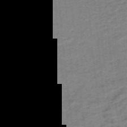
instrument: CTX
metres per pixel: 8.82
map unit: lHb
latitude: -40.8030
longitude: 53.8989
